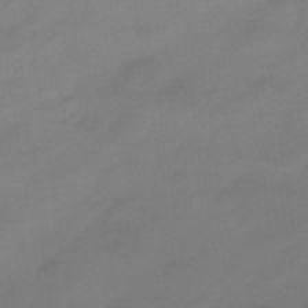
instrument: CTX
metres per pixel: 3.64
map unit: eHb
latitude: -40.9353
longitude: 84.5384
